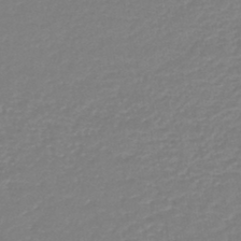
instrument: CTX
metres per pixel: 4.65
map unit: lHb
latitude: -44.2928
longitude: 69.0675
